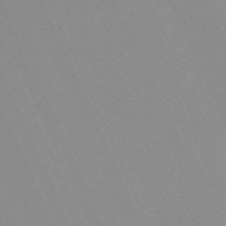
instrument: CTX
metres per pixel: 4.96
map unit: Nhu
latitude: -67.8422
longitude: 39.4832
